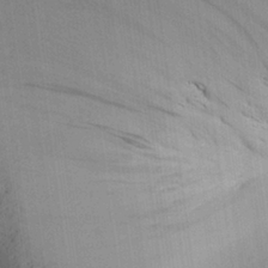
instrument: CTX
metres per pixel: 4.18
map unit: Aa
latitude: 25.8772
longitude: -143.4804
